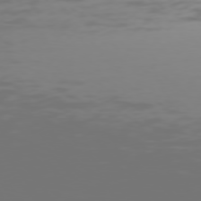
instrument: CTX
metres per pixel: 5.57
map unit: Hpe
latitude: 75.8583
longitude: -127.2726
